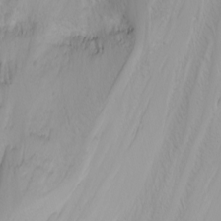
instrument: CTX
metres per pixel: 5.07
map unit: Nhu
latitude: -4.2739
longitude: -86.1578
